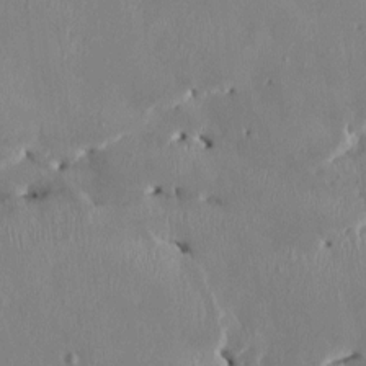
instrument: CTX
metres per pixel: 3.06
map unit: HNhu
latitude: 2.8947
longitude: -4.9892
